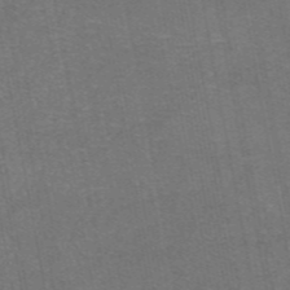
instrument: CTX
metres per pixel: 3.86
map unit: eAb
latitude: 47.7261
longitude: 105.6155
